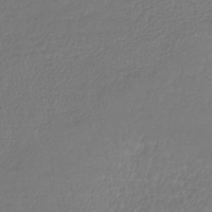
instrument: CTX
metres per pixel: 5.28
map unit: lHb
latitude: -40.4440
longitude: 70.3117
